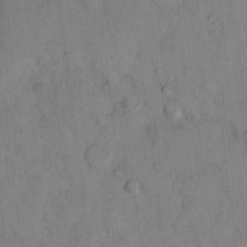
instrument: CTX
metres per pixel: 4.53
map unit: eHh
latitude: 13.2915
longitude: -62.7058
